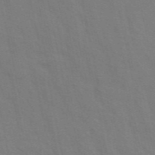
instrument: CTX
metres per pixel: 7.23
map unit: ANa
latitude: 48.6490
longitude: -77.0458
